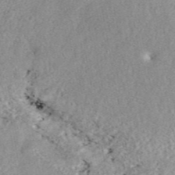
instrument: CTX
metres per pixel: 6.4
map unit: ANa
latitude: 44.9702
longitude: 20.6329
